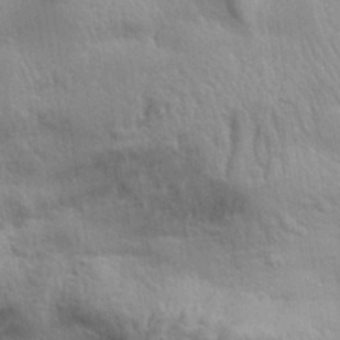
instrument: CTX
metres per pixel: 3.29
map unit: Aa
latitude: 32.7624
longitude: -141.1970
